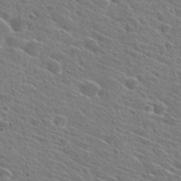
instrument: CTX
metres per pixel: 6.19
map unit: Hto
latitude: 27.4427
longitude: -45.5182
